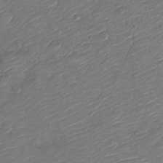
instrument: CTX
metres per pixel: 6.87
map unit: Nve
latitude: -17.9367
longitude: 107.1242
